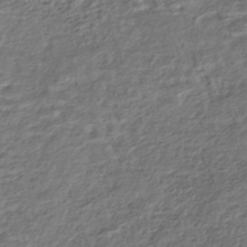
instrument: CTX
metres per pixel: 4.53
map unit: HNhu
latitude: -44.3873
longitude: 101.2942
